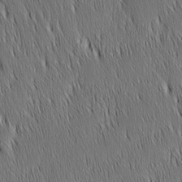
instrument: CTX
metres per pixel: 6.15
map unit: Nhu
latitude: -7.1809
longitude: -152.3467
